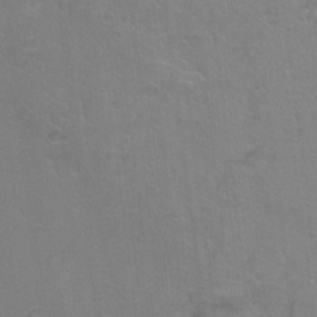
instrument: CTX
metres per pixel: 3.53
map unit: Ht
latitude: -9.5021
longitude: -36.7813
